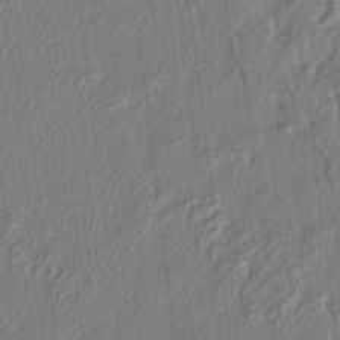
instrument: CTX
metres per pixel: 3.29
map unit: eHh
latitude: 4.8002
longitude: -77.2537
